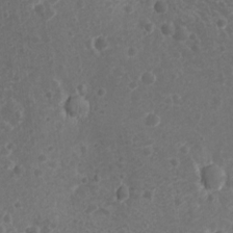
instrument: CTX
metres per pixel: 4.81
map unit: Nhu
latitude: 6.1767
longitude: -17.8583
